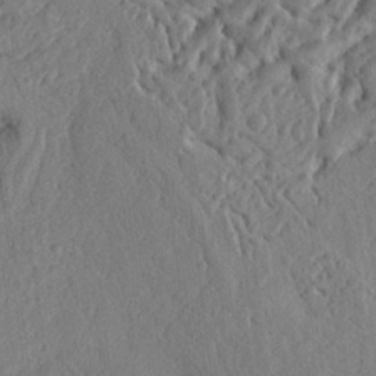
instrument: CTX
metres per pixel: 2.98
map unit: Ht
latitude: 10.7435
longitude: -76.1766
